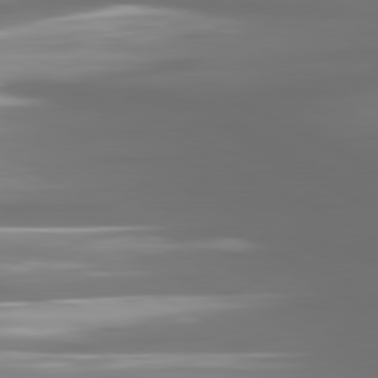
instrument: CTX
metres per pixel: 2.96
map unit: lApd
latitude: 81.0647
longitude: -138.2711
